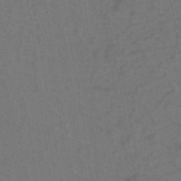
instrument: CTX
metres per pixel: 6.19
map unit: eHh
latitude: -42.5195
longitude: -31.8773
